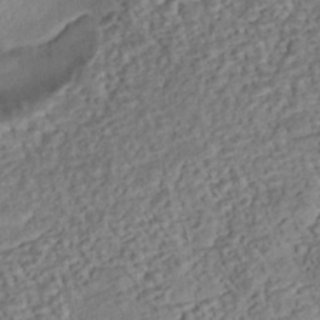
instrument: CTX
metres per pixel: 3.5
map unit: eHh
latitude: -43.1242
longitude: 121.0864
